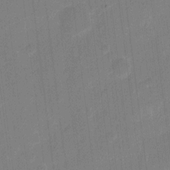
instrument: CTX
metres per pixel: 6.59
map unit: eHh
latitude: 10.8947
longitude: -66.8002
